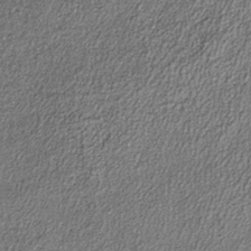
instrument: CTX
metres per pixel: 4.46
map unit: lHb
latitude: -38.7274
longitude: 65.5588
